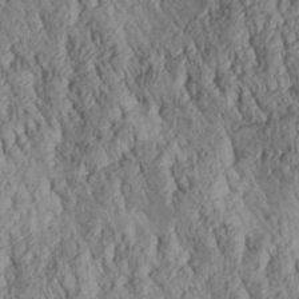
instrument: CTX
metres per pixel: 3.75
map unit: Aa
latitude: 30.3279
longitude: -137.6127
